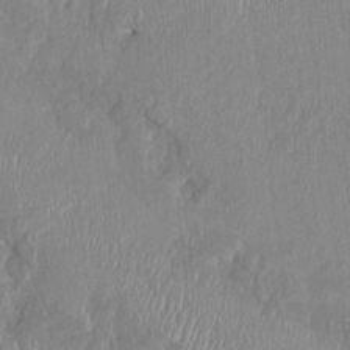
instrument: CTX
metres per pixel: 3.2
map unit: HNhu
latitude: 1.3292
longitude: -5.8583
